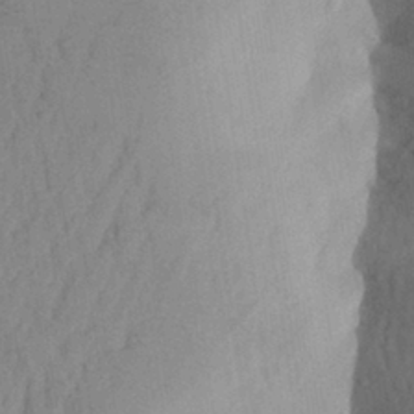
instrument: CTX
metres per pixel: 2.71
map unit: Aa
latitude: 27.8017
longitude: -148.1011
